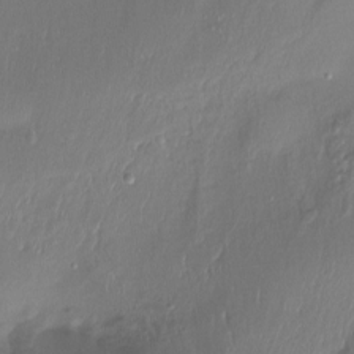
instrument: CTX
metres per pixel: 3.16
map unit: Htu
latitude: -14.4440
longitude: -45.0080
